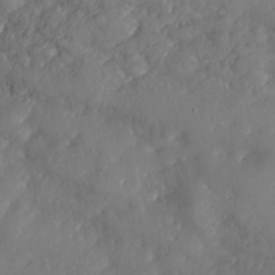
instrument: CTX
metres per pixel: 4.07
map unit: Nhe
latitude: -36.8030
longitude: 137.9745
